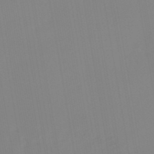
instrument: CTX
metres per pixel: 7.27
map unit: lHb
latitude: -48.3684
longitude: 76.1984
